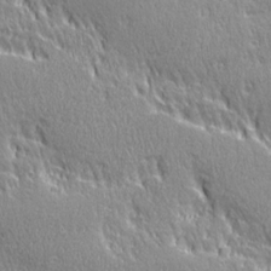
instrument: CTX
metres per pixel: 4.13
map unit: Ave
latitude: 21.8017
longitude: -135.8961
